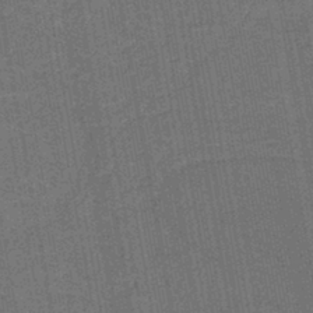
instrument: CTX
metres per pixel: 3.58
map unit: lHb
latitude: -37.6344
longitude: 57.1809
